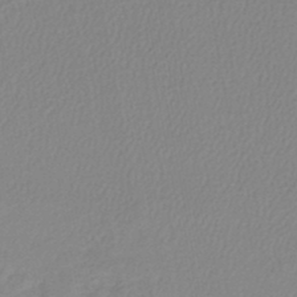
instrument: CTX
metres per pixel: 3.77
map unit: lHb
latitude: -45.7667
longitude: 74.6519
